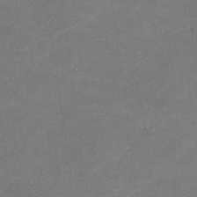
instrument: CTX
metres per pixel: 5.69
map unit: lHvf
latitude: -11.3888
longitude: -103.1403
